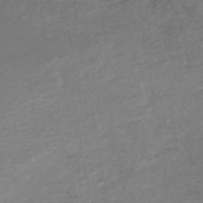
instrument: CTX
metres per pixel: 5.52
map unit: HNhu
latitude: -48.5574
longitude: 100.0661
